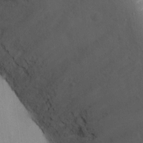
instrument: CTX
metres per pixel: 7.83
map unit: Ht
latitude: 12.6869
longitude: -41.2914
